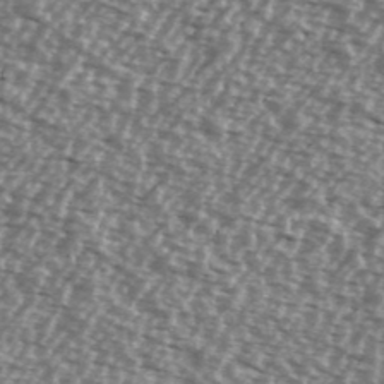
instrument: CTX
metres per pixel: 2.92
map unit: Ave
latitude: 39.5182
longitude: -112.3089
